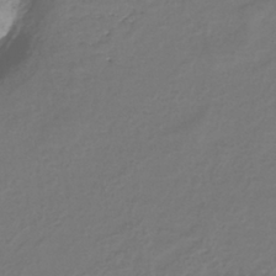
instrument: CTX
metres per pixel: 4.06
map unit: eHh
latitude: -39.3699
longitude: -26.2901
